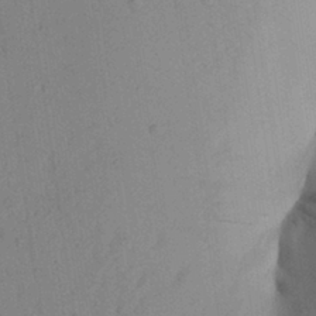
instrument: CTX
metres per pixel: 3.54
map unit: Aa
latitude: 27.0836
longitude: -148.1767
